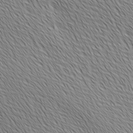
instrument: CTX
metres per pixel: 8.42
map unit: Ave
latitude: 2.0822
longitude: -114.7057
